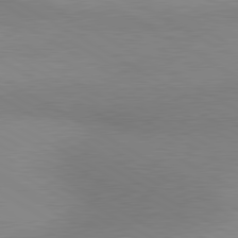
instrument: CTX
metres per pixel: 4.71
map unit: lApd
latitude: 80.4412
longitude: 125.6155
